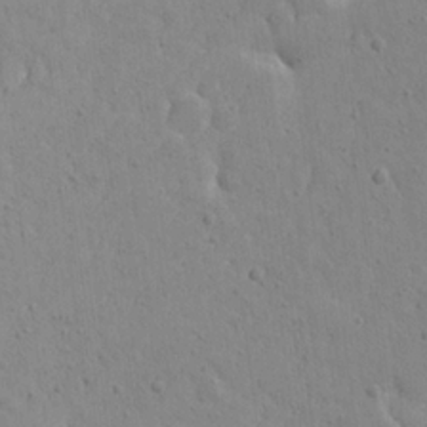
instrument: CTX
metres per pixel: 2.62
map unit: Ave
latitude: 18.1200
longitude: -141.0836
